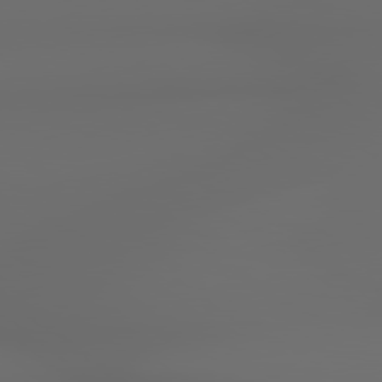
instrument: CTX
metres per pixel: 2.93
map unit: lApd
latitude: 79.0648
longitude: -138.3467
